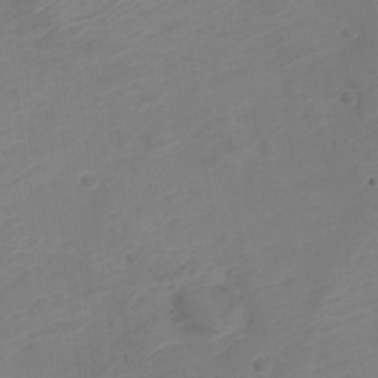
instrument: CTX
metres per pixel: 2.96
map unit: Nve
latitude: -21.1053
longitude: 106.0661
